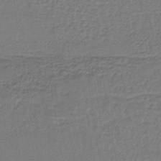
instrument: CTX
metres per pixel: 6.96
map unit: lHb
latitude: -38.3495
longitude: 57.4832
